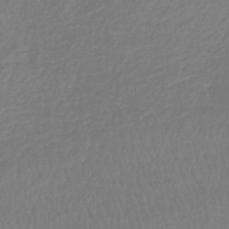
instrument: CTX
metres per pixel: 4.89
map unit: lHb
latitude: -41.5399
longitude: 67.6533
